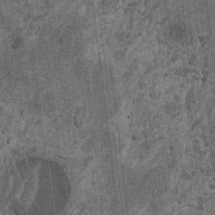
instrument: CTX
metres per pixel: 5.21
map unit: HNhu
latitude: 0.2900
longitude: 5.0297
